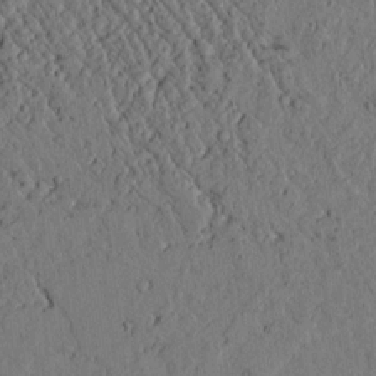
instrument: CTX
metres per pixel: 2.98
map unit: lAvf
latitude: 4.8569
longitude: 159.4643
